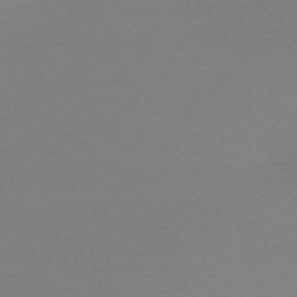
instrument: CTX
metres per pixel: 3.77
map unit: eHh
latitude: -62.7274
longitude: 52.4062
